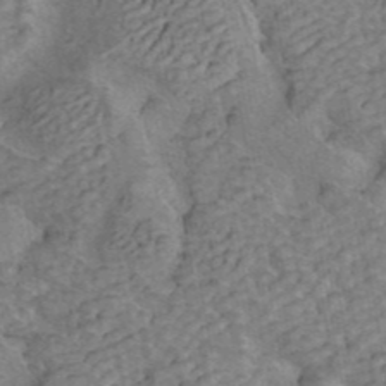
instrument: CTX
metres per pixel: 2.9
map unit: ANa
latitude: 43.0081
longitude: 16.5574
